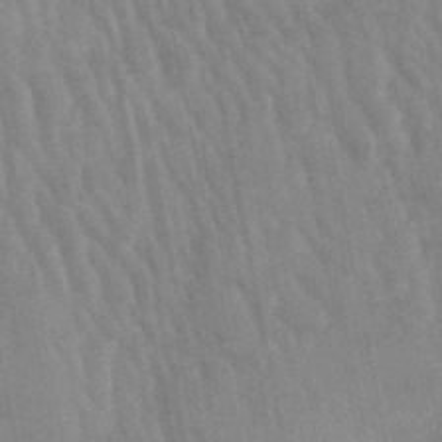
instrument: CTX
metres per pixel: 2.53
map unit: lHb
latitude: -48.6897
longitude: 74.6708
